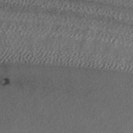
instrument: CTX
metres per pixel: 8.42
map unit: ANa
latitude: 39.3859
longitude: 24.6707
